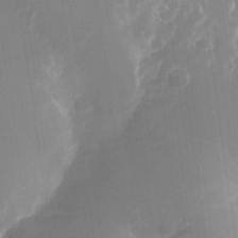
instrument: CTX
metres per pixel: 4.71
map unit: Nhe
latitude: -34.3117
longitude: -144.7813
